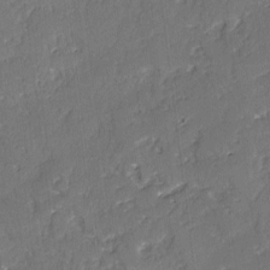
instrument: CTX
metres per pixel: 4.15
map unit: lAvf
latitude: -2.6329
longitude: -105.4994
